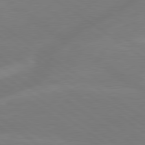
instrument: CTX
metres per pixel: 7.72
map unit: lApd
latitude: 79.4994
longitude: -142.1767
